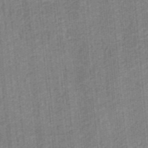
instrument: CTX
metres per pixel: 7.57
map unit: eHb
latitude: -35.8233
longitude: 79.9178
